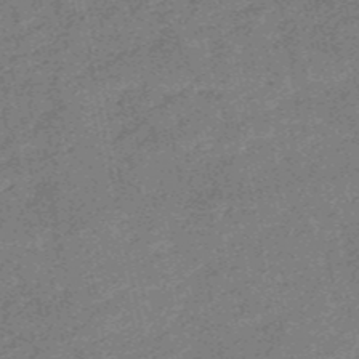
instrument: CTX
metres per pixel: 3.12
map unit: HNb
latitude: -52.7085
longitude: -49.1214
